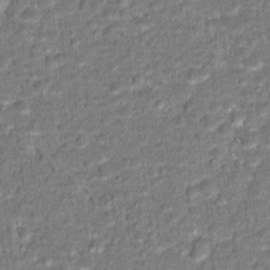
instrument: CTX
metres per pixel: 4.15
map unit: Hto
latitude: 15.2537
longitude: -38.6112
